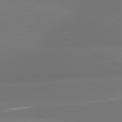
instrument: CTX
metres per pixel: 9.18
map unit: lApd
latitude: 81.3671
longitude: -165.3860
